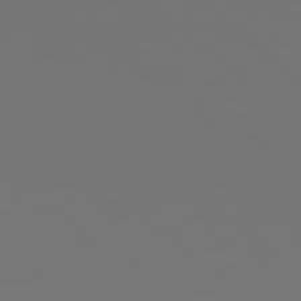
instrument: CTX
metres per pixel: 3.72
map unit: Hpe
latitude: 79.0459
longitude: 177.0486
